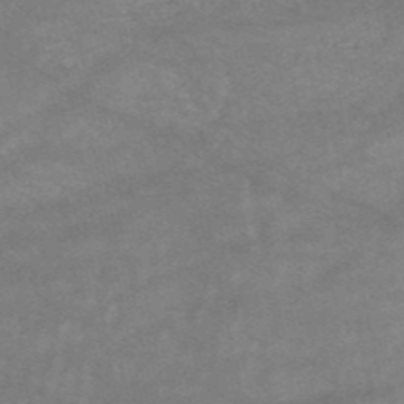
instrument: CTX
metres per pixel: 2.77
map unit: HNb
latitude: -53.1809
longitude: -41.8016
